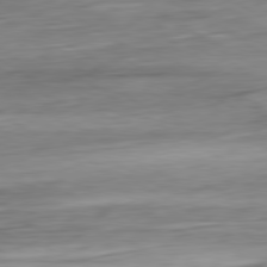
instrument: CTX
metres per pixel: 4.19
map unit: Ap
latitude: -80.8975
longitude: -68.7624
